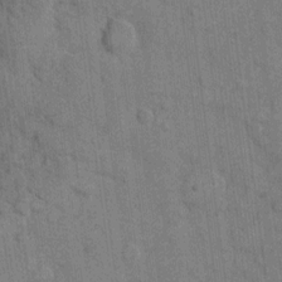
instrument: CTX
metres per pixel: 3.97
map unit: eHh
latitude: 10.5357
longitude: -66.3845
